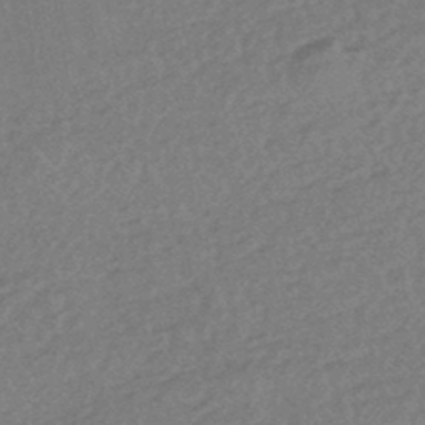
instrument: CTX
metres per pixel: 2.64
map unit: HNhu
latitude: -45.0486
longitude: 92.3873
